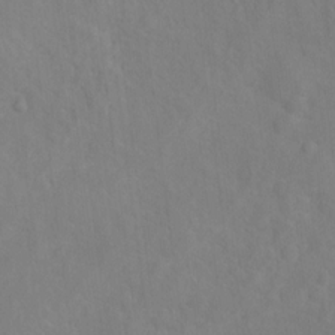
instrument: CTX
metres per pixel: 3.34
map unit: Ht
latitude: 13.2159
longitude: -40.8946
